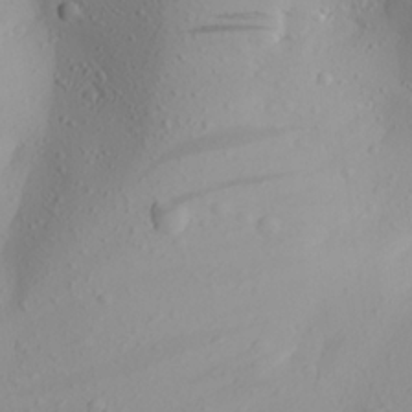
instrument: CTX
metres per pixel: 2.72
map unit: Aa
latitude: 24.6112
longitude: -144.4412
